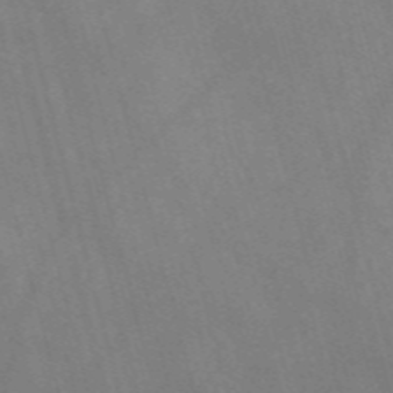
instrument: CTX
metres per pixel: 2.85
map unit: Nve
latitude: -57.5588
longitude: 64.5574
